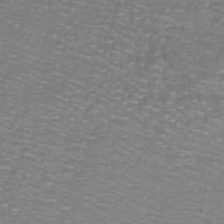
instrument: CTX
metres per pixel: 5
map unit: lHb
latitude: -41.5399
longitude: 55.4643
